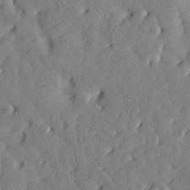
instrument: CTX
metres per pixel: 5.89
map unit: Htu
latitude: 0.5357
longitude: 179.6910
